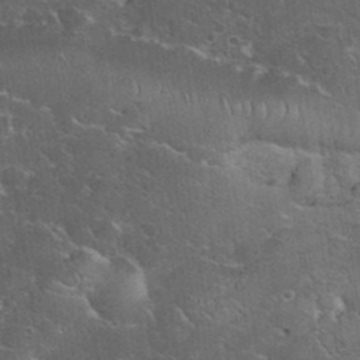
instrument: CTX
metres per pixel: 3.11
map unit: eHh
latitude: 36.0633
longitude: -64.6113
